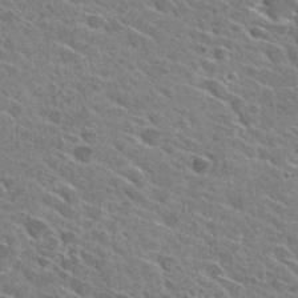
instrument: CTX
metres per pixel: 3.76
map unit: Hto
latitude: 28.8569
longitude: -43.0647
